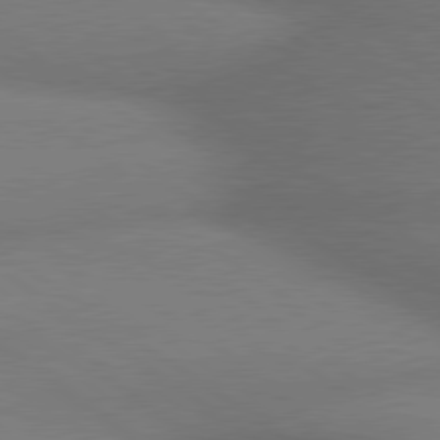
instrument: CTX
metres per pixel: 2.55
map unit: lApd
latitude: 79.5371
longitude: -153.7072
